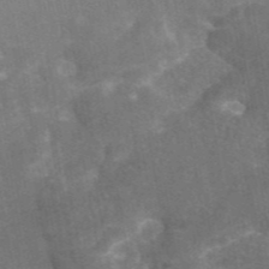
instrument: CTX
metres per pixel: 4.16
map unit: eAb
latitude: 45.4804
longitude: 115.9178
